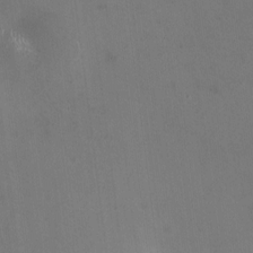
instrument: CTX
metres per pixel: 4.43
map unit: HNhu
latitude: -0.7086
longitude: -2.8191
